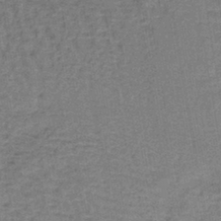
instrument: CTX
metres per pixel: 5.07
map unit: lHb
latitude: -40.8408
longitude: 59.5588
